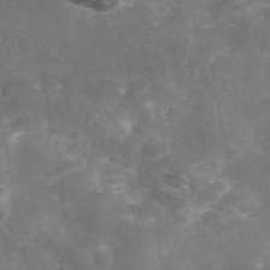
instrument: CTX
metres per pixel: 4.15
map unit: eAb
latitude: 46.4601
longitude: 120.3873
